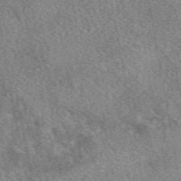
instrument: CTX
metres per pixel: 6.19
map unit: eAb
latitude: 49.8583
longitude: 115.2565
